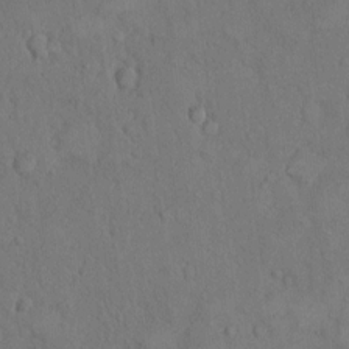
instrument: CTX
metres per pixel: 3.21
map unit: Hto
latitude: 8.7813
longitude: -60.4223
